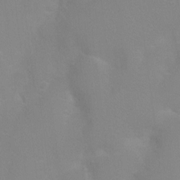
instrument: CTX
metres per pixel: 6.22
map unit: Nhu
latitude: 3.6883
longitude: -25.0836
